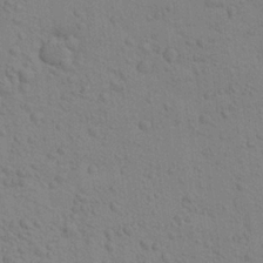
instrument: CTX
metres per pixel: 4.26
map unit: Aa
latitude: 23.0458
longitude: -148.3467
